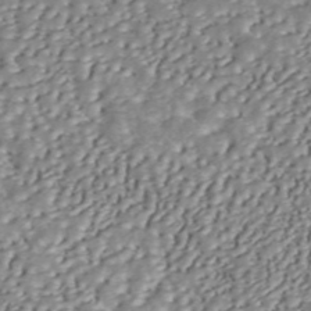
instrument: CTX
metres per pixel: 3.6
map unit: ANa
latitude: 45.8395
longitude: 37.1620
